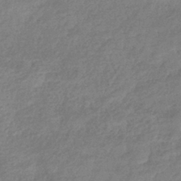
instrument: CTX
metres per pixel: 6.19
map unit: eHb
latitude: -38.3118
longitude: 80.4818
